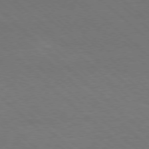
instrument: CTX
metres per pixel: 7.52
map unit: Ap
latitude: -78.3684
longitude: -86.4034
